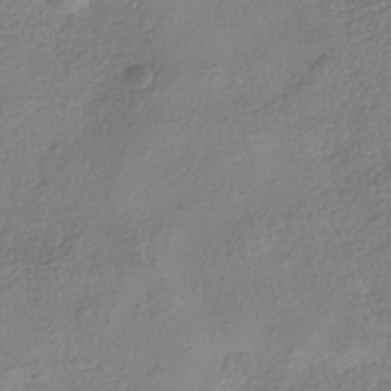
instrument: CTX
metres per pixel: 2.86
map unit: HNhu
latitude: -41.2187
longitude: 99.2943
